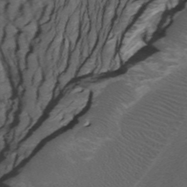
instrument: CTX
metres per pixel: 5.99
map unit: Htu
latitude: -8.0472
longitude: -65.1403
